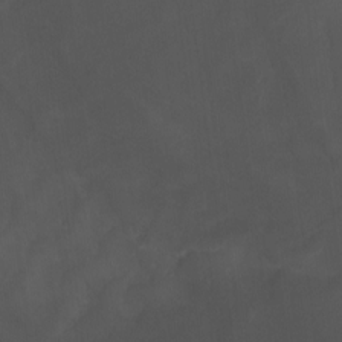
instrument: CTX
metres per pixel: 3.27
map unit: Nhu
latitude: -15.2943
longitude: -58.0633
